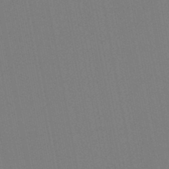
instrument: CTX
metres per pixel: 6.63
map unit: lHb
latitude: -46.8030
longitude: 71.8422
